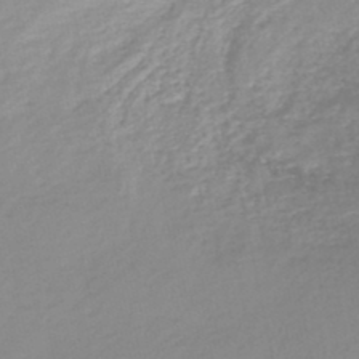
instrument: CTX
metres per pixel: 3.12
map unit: lHb
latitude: -46.1039
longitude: 64.7841
